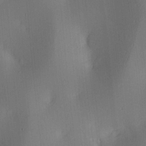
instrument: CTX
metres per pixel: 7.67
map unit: lAa
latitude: 4.4412
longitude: -112.1767
